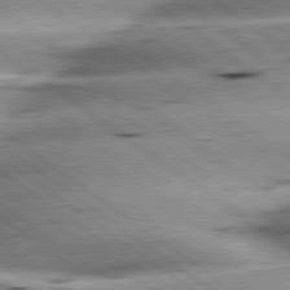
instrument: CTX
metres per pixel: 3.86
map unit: lApd
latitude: 79.7828
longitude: -140.5734
